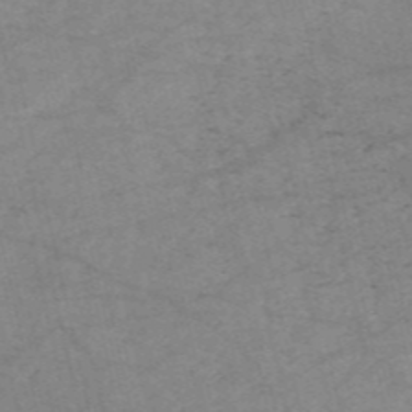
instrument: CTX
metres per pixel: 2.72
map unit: HNb
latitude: -54.7841
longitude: -43.6694
